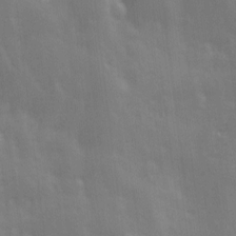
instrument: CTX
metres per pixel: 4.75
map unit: Ave
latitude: 13.3860
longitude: -104.1578
